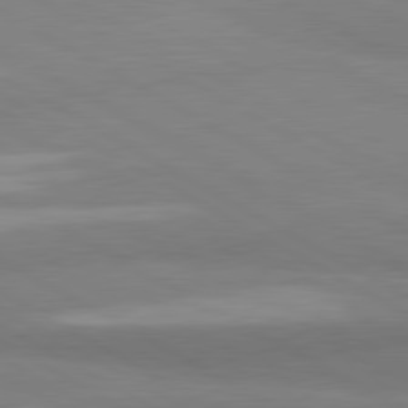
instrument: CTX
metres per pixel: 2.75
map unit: lApd
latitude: 80.8191
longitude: -179.0837
